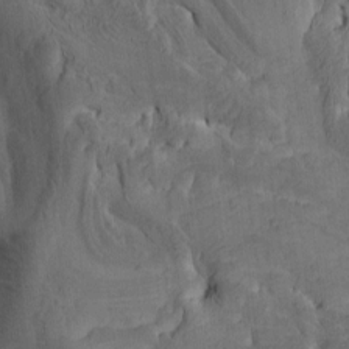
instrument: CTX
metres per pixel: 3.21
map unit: Htu
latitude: -8.1984
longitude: -66.5356
